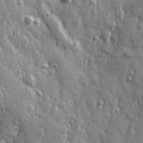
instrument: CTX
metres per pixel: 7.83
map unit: Hve
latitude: 25.4804
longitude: 146.7652
